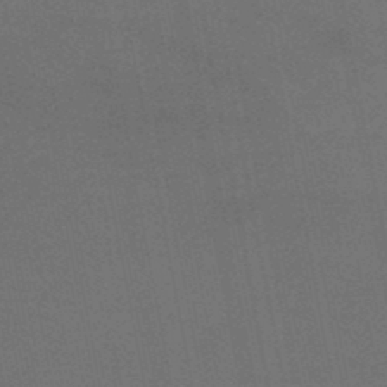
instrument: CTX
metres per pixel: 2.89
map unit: lHb
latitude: -47.3320
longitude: 70.7463
